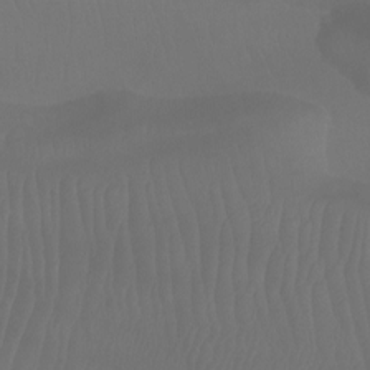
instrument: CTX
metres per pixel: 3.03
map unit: Ht
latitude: -7.5966
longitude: -31.9906
